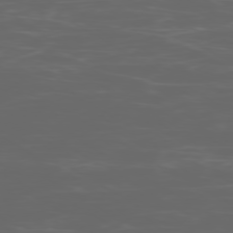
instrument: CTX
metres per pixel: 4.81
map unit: Ap
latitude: -78.9352
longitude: -74.8191
